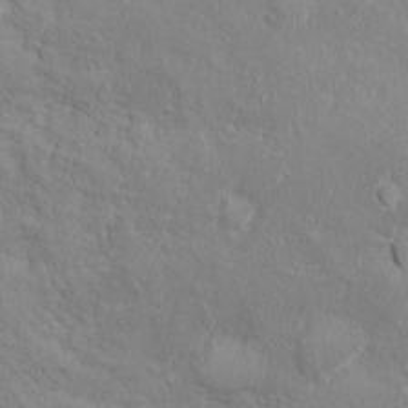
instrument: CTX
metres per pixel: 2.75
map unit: Ht
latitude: 12.5357
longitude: -39.8016
